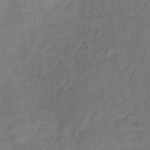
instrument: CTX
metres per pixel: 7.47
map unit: eHb
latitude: -30.4251
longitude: 71.6533
